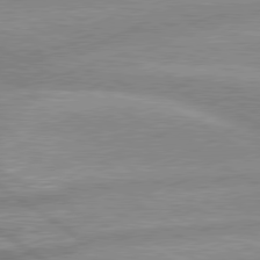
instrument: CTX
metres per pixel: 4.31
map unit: lApd
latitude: 80.1389
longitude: -169.0837
